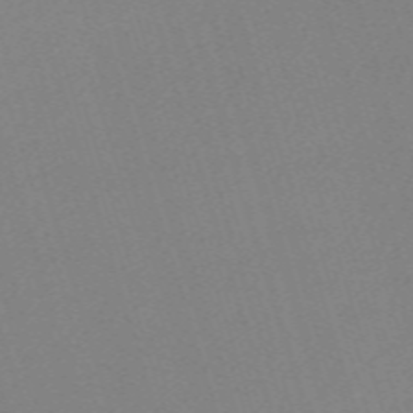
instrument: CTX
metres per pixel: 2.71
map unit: eHh
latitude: -62.3117
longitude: 50.3306
